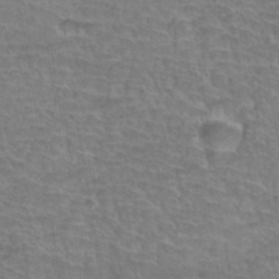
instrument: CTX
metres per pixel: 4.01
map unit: Hto
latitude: 34.9324
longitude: -44.5734
